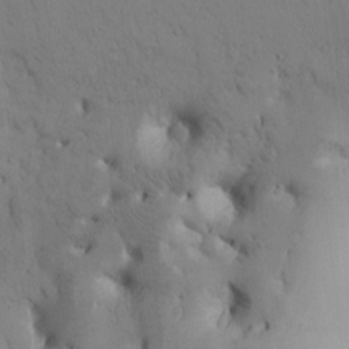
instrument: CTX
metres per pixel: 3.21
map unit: Htu
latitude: -0.5196
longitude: 171.1998
